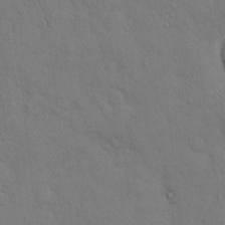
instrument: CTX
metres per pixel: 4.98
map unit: Hto
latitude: 11.9717
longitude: -56.6112
